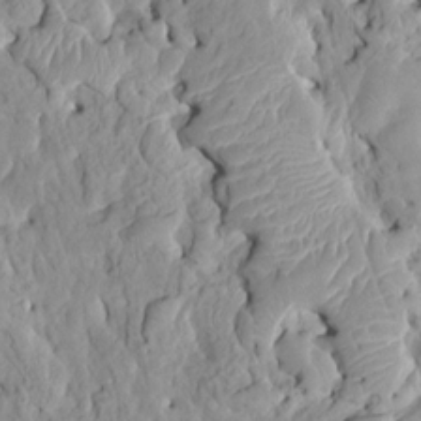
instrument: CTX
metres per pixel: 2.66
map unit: HNhu
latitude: 6.6868
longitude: -2.4412
